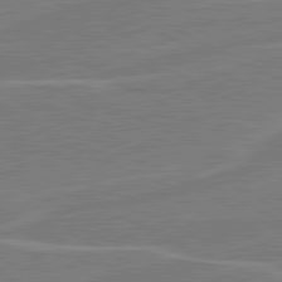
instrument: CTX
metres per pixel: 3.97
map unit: lApd
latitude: 80.9514
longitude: 121.3698
